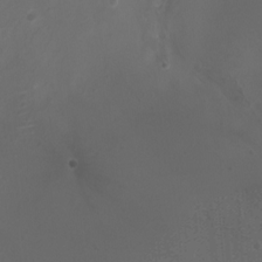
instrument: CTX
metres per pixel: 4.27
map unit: HNhu
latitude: 8.5168
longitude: -1.2726
